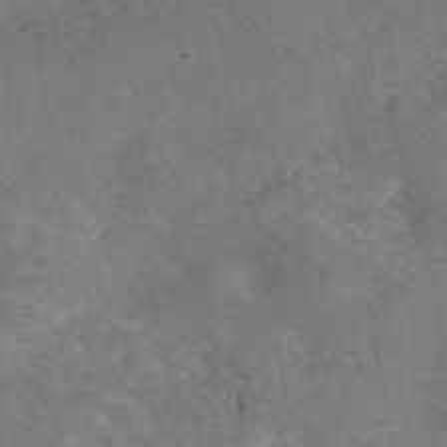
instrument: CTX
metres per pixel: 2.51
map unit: eAb
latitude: 47.0459
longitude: 105.1431
